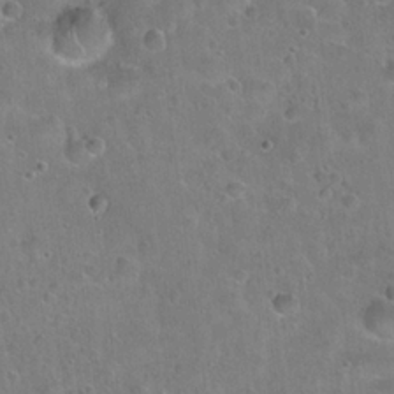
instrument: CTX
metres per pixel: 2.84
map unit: Hto
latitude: 22.5357
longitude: -52.1578
